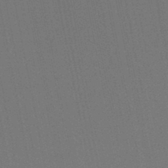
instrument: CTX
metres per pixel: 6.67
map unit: lHb
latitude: -47.0486
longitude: 69.9745
